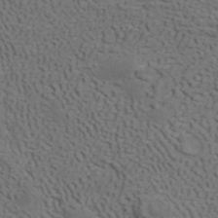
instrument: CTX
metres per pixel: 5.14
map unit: ANa
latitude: 37.1403
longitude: 20.3873
